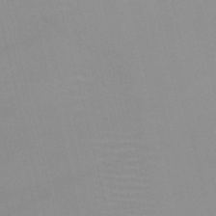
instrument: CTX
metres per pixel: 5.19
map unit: HNb
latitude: -46.0472
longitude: -41.5182
